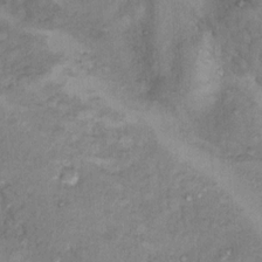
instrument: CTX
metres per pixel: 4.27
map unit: Nhu
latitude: 13.4804
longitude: -28.5734
